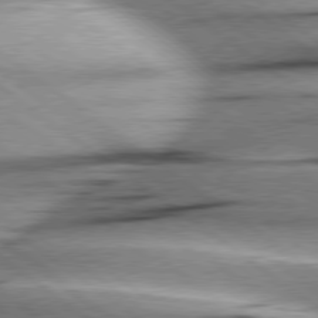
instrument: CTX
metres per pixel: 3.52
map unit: Hpe
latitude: 78.9136
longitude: -154.8758
